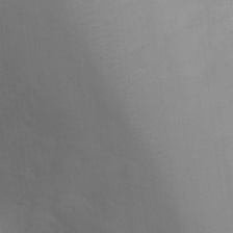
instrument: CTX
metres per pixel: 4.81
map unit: Ht
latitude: 2.5923
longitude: -23.2159
